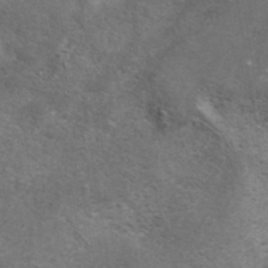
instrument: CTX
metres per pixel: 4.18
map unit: ANa
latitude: 39.8583
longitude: 22.3118
